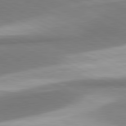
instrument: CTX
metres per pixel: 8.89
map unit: lApd
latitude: 81.1592
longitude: 167.5210
